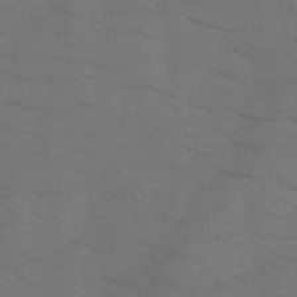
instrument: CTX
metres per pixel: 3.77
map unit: HNb
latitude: -44.2173
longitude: -41.1970
